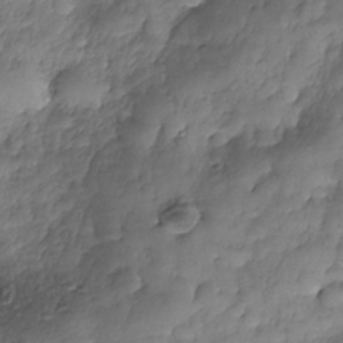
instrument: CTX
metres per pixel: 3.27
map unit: Nhe
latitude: -37.3131
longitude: -147.6883
